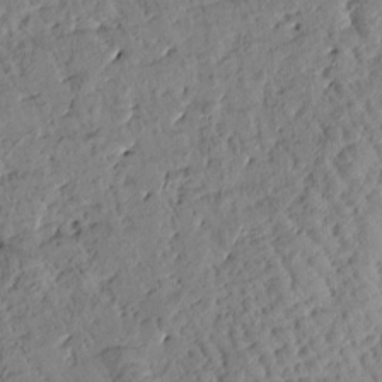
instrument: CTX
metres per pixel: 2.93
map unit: Htu
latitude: 0.6868
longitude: 176.8219
